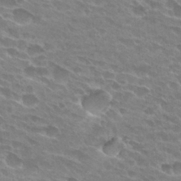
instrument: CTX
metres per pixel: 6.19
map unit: Hto
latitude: 28.1767
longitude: -42.5168
